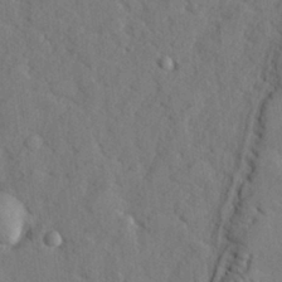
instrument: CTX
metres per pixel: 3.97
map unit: lHvf
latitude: 25.3103
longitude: 142.8596
